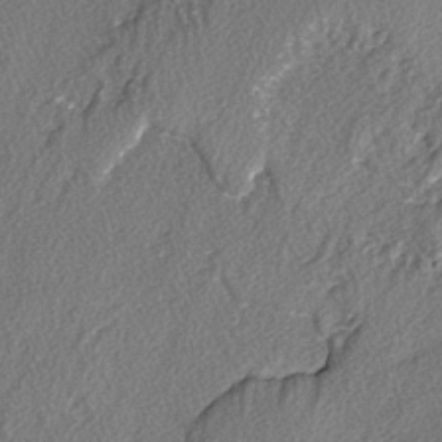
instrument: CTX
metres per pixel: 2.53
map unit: lAvf
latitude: -3.5210
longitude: -108.3278
